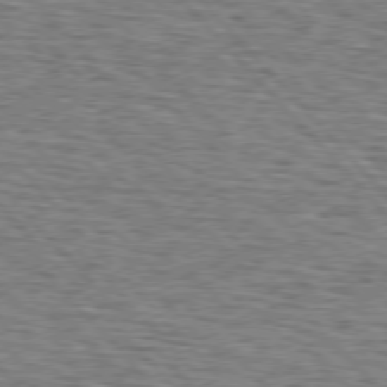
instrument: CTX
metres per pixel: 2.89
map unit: lApd
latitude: 76.0444
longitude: -69.9906
